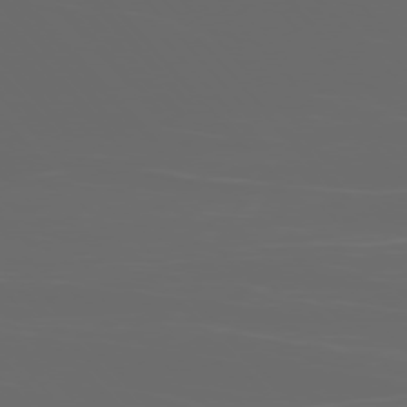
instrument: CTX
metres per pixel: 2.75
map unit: Ap
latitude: -78.5762
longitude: -70.2900
